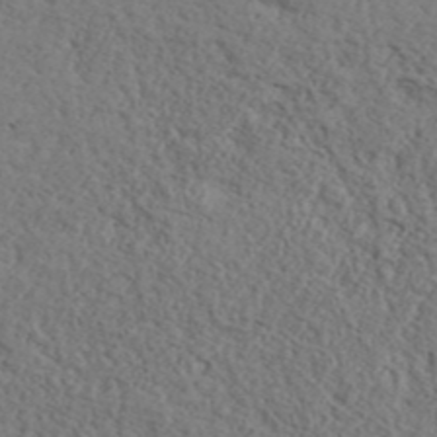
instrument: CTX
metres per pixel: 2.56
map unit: ANa
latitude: 44.2522
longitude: 45.0298
